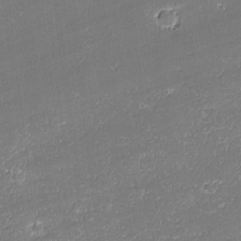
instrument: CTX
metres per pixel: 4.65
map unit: lAvf
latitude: -1.0109
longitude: -108.7057
